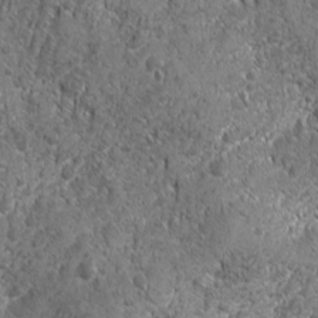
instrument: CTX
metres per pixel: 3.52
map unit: Ave
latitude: -10.4818
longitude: -119.8016
